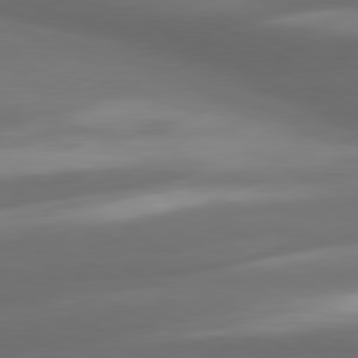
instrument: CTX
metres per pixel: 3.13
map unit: lApd
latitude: 80.4979
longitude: -142.1389
